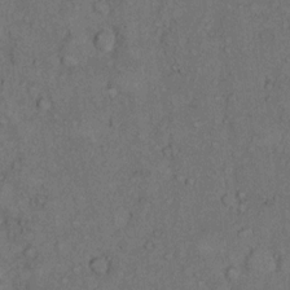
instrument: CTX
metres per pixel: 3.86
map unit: Hto
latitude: 10.7435
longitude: -59.3860
